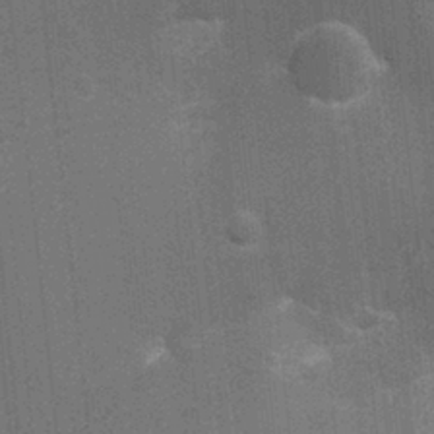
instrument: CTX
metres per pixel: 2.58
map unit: Ht
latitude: -1.3699
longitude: -15.5372
